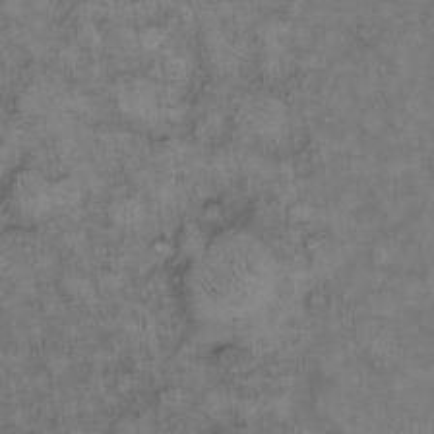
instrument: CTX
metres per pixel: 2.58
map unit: eHh
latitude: 10.4601
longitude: -63.4616
